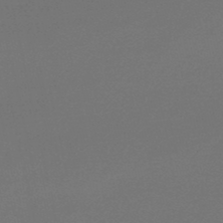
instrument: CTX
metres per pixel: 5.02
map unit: lHb
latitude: -47.1620
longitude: 60.0850
